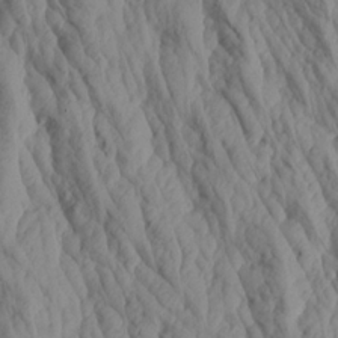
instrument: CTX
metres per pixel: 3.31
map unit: Aa
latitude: 18.8569
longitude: -146.3468
